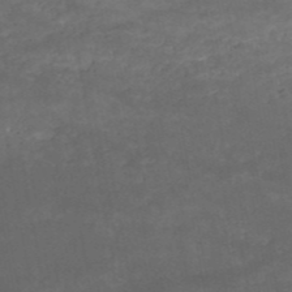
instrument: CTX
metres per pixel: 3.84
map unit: HNb
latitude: -51.5966
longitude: -39.4993
